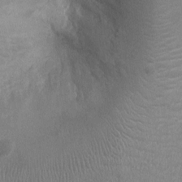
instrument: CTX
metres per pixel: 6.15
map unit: Ht
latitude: -2.9352
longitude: -15.9528
